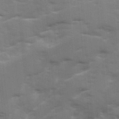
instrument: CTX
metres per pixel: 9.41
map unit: Ave
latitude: 12.8947
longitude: -102.6490
